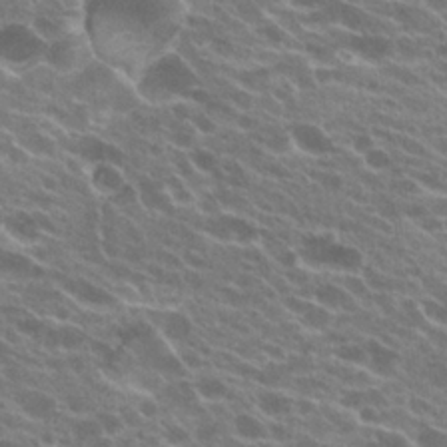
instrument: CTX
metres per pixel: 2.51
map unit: Hto
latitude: 23.2159
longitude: -38.3845
